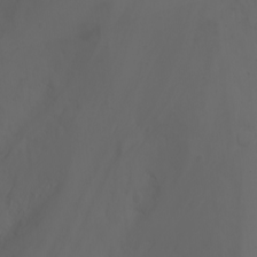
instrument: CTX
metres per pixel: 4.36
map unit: Nhu
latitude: -1.7856
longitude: -76.8002
